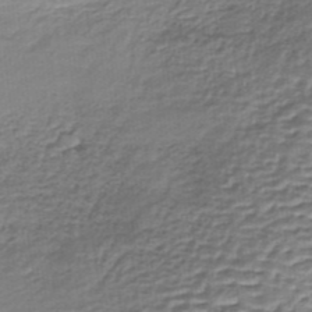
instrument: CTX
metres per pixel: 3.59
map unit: lHb
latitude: -35.6155
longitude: 60.0661
